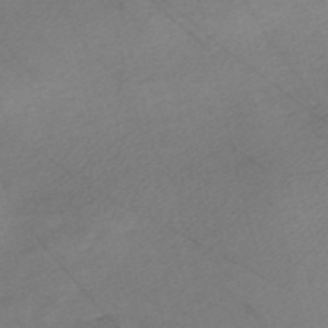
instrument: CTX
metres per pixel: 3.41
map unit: Nve
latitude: -57.1620
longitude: 53.5777
